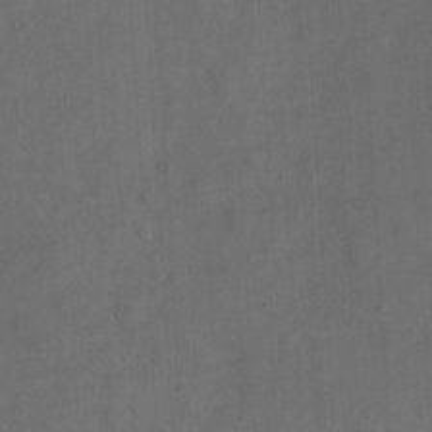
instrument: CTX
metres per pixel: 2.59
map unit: eHh
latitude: 5.4426
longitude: -69.0270
